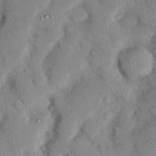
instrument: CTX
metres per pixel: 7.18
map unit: Nhu
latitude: 24.9324
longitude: -73.0081
